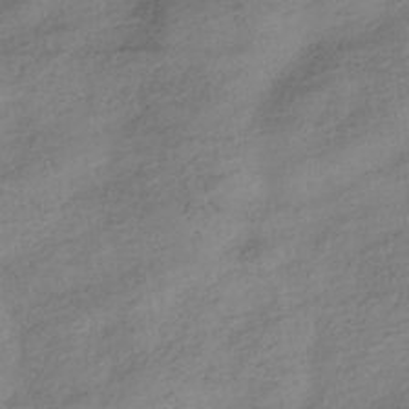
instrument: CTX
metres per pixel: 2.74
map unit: HNhu
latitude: -41.0297
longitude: 99.4832
